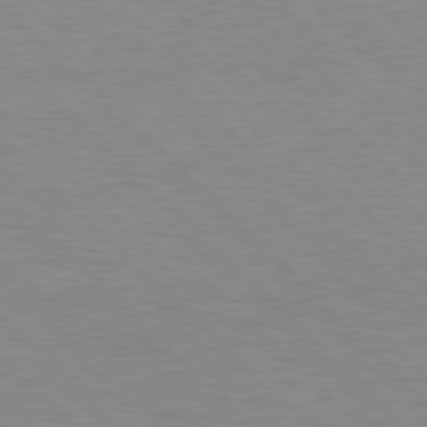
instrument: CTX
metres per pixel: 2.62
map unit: lApd
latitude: 77.7449
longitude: -59.7639
